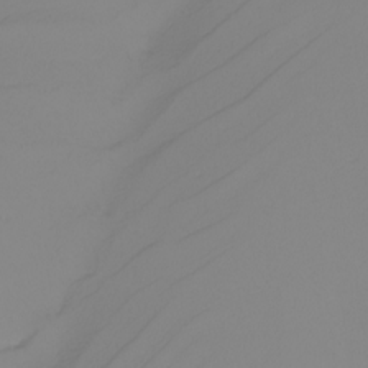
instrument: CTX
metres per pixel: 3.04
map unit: Nhu
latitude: -6.4629
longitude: -94.1200
